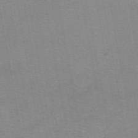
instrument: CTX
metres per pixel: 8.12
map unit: eAb
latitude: 48.9703
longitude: 105.4643
